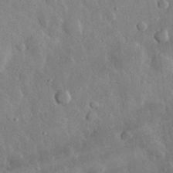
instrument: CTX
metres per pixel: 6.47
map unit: eHh
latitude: 32.7435
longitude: -80.2333
